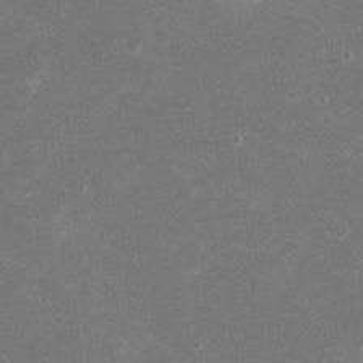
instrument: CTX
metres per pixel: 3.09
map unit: eHh
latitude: 20.7624
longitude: -68.1011
